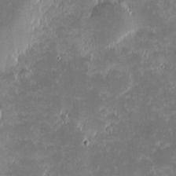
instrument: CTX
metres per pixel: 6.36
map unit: eHh
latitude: -1.5399
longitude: -85.6505
